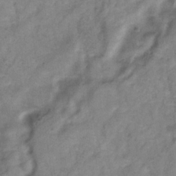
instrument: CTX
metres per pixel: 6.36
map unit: Hve
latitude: -33.7100
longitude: 89.5966
